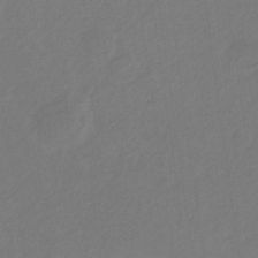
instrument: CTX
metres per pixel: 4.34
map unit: eHb
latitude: -30.9541
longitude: 68.3306
